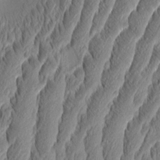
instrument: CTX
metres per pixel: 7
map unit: Aa
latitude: 8.8002
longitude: -130.8191
